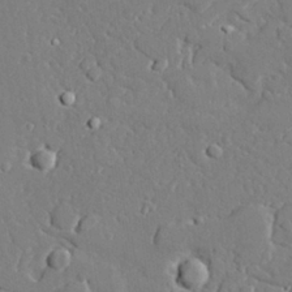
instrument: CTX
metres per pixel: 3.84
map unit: lAvf
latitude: 28.0822
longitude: -108.0822
